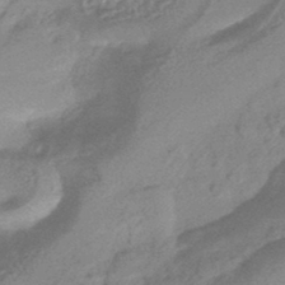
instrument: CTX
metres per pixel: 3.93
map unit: HNhu
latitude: -44.0661
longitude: 92.1984
